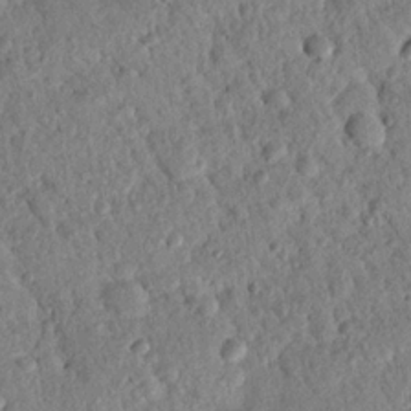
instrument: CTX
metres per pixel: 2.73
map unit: Nhu
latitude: 21.0270
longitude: -78.4034
